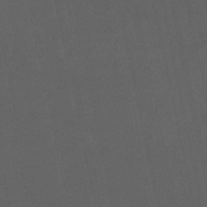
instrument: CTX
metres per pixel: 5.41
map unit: eHb
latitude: -50.7274
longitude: 72.6518
